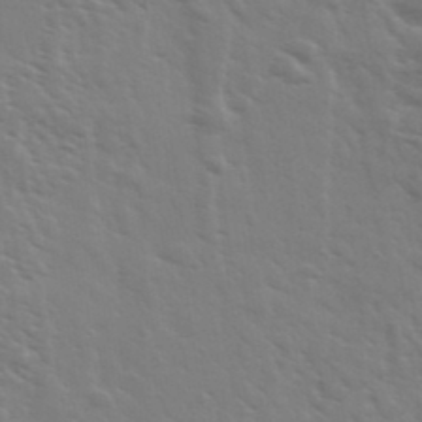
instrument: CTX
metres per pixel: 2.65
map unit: Ave
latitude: 37.2726
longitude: -109.2159
